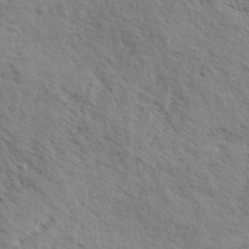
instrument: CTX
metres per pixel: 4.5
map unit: eHh
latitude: 36.4223
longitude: -138.8002
